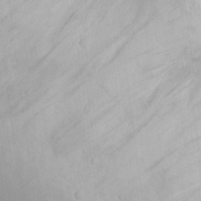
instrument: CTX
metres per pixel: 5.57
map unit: eHh
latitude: 17.7072
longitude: -71.4993
